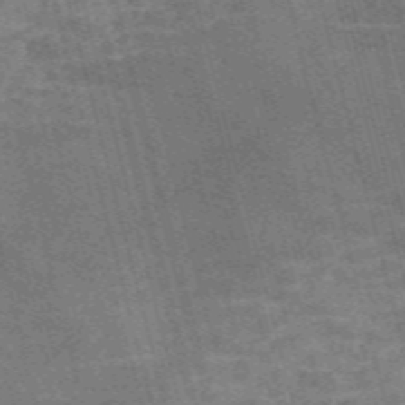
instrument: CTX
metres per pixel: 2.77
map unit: Nve
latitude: -58.7274
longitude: 65.3321
